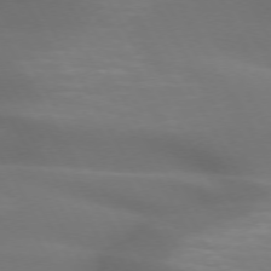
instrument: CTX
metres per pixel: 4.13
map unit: lApd
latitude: 72.4601
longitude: -49.7261
